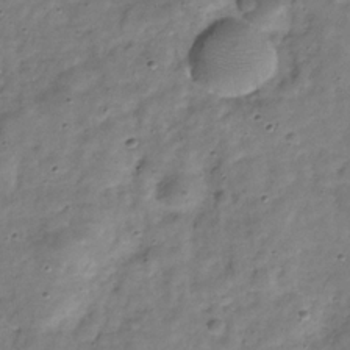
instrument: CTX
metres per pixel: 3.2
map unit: Hve
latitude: -30.1983
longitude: 93.2376
